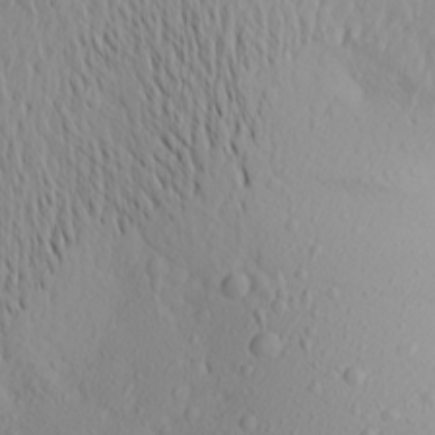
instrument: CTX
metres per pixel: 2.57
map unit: Aa
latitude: 21.1781
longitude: -145.6694
